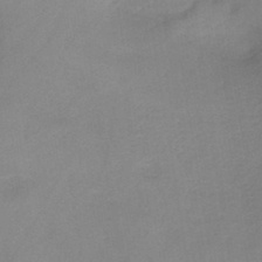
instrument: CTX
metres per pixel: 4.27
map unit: HNb
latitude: -46.1605
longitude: -39.1592
